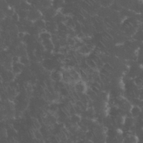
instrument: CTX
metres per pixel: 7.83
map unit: eHh
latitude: 34.1388
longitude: -65.1970
